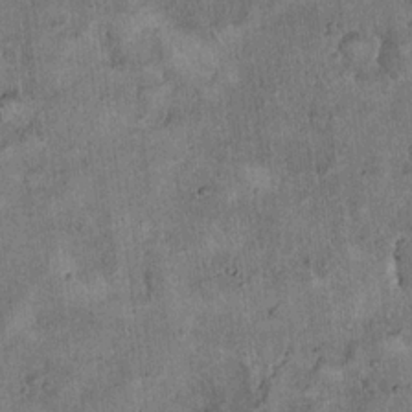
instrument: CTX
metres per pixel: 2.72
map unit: Hto
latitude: 18.6490
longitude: -60.4412
